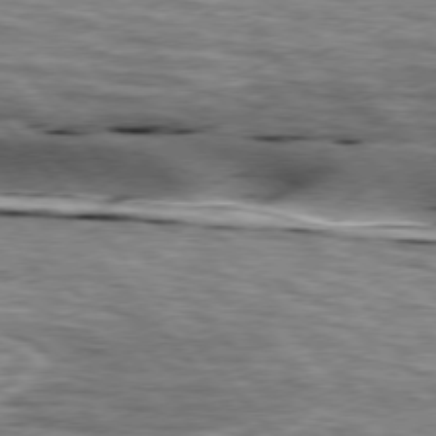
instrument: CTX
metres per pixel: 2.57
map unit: lApd
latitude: 76.2333
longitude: -60.6679
